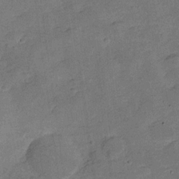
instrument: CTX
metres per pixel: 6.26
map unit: Hve
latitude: -27.8422
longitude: 92.2550
